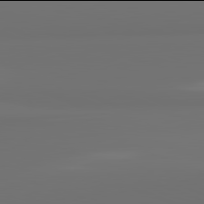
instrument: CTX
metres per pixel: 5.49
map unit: lApd
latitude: 81.9906
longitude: 163.8422
